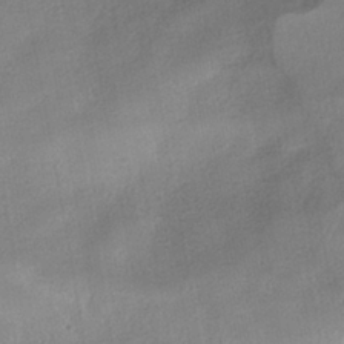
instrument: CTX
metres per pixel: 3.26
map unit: HNhu
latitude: -39.5966
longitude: 95.2376
